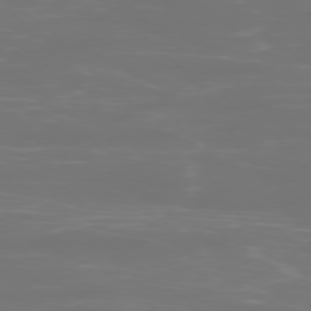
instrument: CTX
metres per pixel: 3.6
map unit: Ap
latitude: -78.8219
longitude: -94.5168
